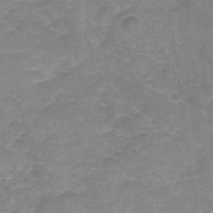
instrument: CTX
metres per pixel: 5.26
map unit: Nhu
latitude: -22.6141
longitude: -55.9150
